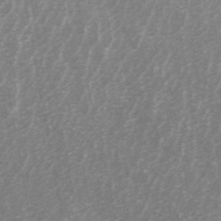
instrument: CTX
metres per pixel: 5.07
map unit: ANa
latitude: 45.5371
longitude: 30.6518
